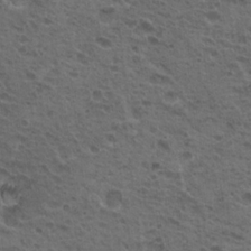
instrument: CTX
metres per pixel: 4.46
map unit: Hto
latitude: 19.1592
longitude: -31.9717
